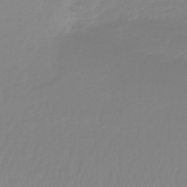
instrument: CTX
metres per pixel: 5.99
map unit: lHb
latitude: -45.2187
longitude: 56.0661
